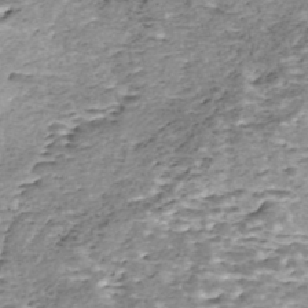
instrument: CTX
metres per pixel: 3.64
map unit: Nhe
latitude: -47.3887
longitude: -171.6505
